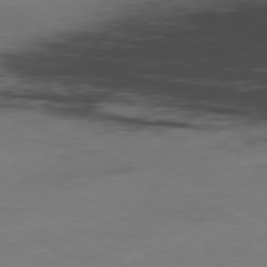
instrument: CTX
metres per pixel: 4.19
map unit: Ap
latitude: -80.4818
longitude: -94.4412
